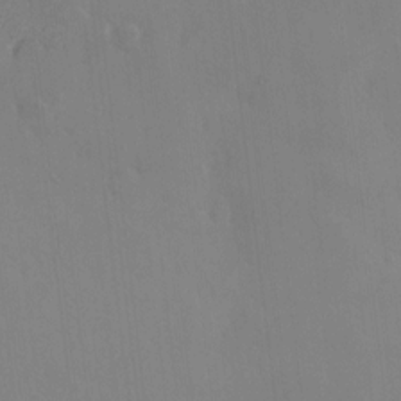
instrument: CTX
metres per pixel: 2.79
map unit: HNhu
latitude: 6.1956
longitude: 7.3509
